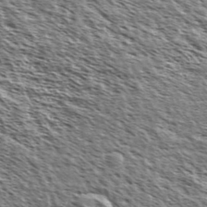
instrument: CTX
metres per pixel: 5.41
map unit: Ave
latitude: 37.6505
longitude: -110.7435
